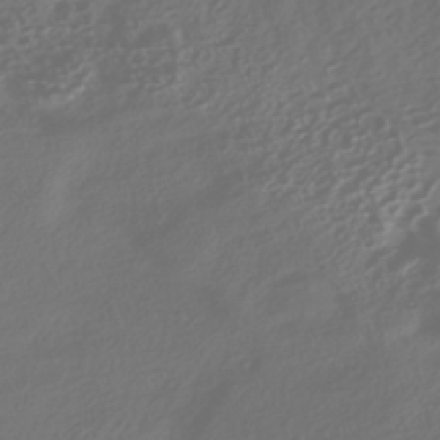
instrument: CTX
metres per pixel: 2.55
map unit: HNhu
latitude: -41.9367
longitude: 106.1984
